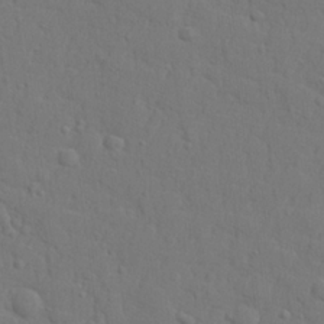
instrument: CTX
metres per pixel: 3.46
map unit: lHvf
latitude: 23.3859
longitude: 141.7855
